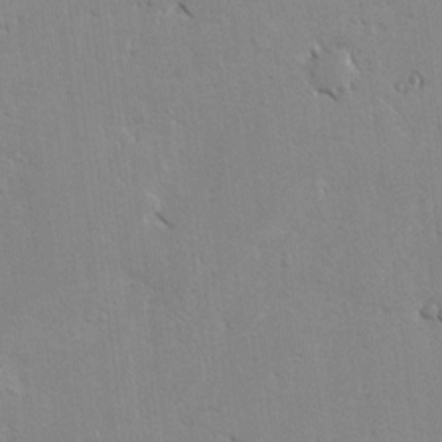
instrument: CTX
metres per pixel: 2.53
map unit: lAvf
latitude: -4.9352
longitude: -114.1388
